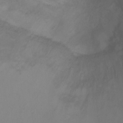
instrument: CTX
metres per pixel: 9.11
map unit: Ht
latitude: 0.6490
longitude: -35.3103
